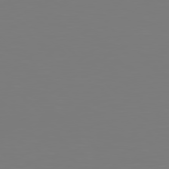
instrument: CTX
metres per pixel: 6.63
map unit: Hpe
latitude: 77.5182
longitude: -176.6490
